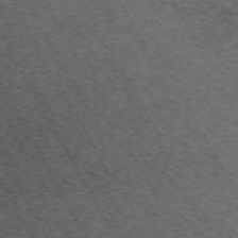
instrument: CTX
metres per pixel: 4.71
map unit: Hpe
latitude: -70.4818
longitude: 17.0298
